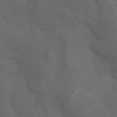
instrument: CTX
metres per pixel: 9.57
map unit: Aa
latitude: -7.5777
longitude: -80.3278
